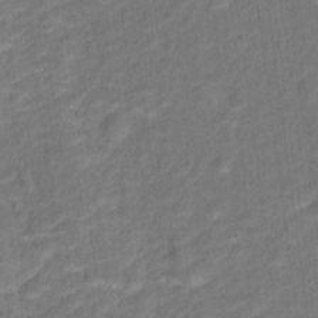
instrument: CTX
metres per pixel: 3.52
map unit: Hto
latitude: 15.7450
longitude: -39.8772
